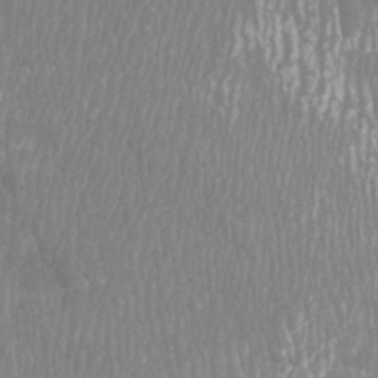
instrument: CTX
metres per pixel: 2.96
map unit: Htu
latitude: -8.4629
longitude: -75.4049
